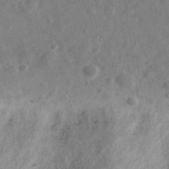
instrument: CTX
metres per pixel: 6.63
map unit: eHh
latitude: 30.7625
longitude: -71.4426
